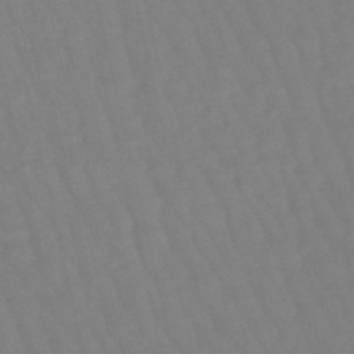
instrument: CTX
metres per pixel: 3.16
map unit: eHb
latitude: -49.6533
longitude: 76.5385
